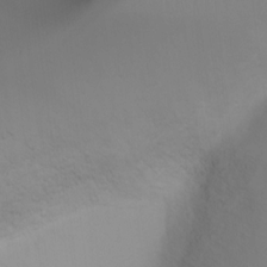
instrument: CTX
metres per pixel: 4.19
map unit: Ht
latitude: 3.4426
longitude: -22.8380
